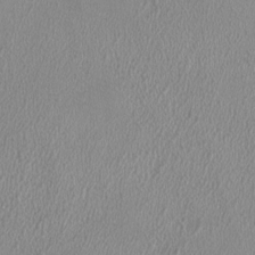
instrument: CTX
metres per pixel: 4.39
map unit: HNhu
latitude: -0.5574
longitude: -0.5923
